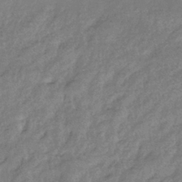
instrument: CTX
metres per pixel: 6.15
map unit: eHb
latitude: -39.5210
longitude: 81.1620
